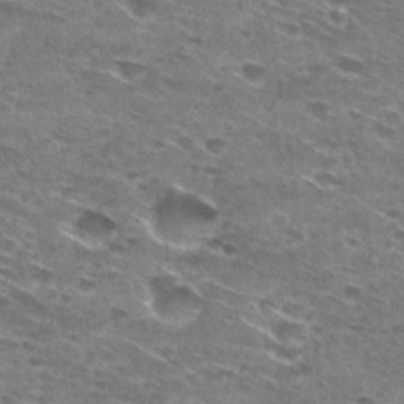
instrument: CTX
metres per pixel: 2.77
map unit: Hto
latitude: 29.8961
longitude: -46.2712
